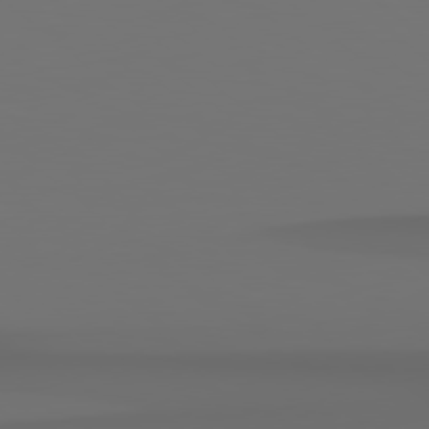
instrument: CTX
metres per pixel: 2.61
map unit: Hpe
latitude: 78.7435
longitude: -163.2159
